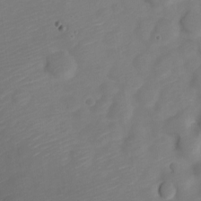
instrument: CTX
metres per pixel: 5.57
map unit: Nve
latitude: -21.8611
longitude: 106.2740
